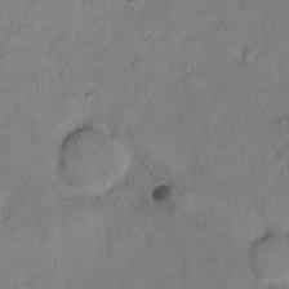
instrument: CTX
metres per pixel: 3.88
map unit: Hto
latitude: 10.1200
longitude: -61.7449
